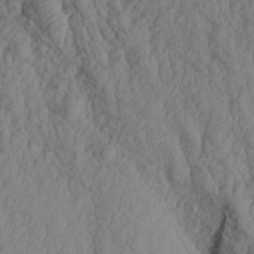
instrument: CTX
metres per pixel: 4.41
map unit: Aa
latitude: 17.3293
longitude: -146.1767
